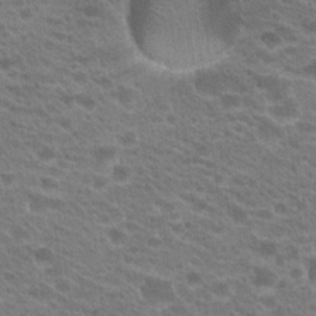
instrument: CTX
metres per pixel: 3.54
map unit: Hto
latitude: 22.0444
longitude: -37.6316
